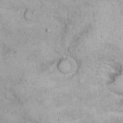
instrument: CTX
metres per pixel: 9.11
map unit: eHh
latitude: 17.4049
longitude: -63.5560
